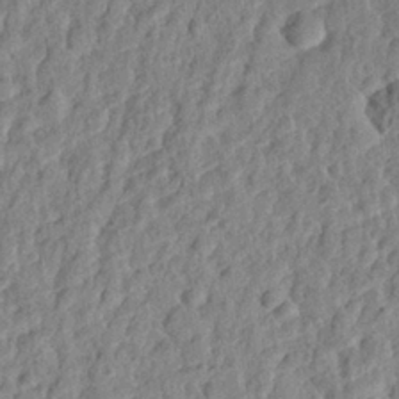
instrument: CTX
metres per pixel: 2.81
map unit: eHh
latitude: 27.6883
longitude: -77.1025
